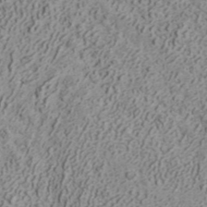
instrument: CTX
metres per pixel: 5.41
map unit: ANa
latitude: 41.8205
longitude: 30.7085
